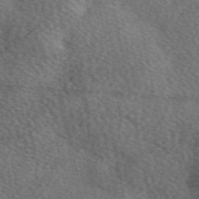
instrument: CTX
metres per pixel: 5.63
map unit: eAb
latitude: 50.5356
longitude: 116.7841
